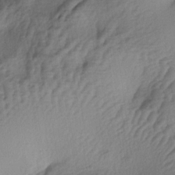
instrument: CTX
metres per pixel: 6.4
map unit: lAa
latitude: -4.4629
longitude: -123.7072
